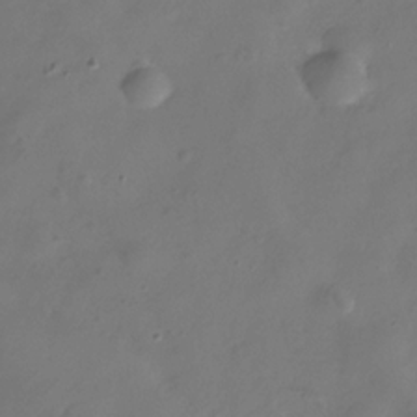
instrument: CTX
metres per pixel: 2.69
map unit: Hve
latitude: -31.7666
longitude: 94.8219
